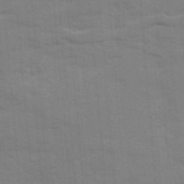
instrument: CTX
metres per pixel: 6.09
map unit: Ave
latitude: 12.6680
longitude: -102.1578
